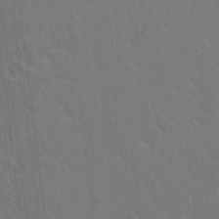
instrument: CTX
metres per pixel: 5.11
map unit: Hto
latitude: 18.1200
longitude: -39.8583
